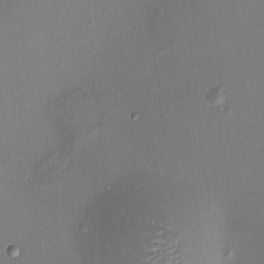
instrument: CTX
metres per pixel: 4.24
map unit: HNhu
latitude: 7.4237
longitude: -0.1389
